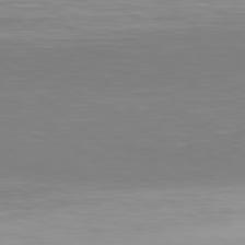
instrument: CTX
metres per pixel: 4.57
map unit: Hpe
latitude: 78.3279
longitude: -169.2915
